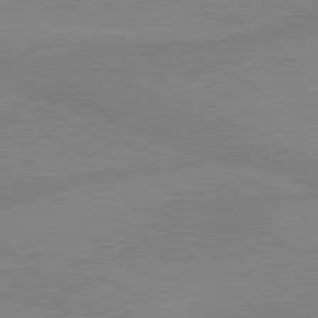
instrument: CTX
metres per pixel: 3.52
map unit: lApd
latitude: 80.1956
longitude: -175.9906
